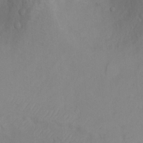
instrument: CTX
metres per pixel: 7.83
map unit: Ht
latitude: 2.7435
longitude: -34.5923
